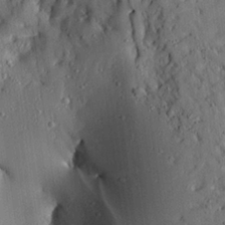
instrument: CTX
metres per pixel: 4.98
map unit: Aa
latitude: 25.9150
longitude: -130.3279
